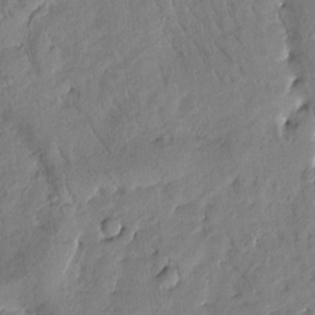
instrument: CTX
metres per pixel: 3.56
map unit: Htu
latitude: -0.5196
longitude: 174.9919
